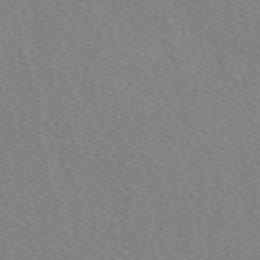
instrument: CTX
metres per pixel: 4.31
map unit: eAb
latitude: 50.5356
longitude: 107.8989
